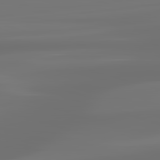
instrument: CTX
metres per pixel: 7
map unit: lApd
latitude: 83.3481
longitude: -129.8772
